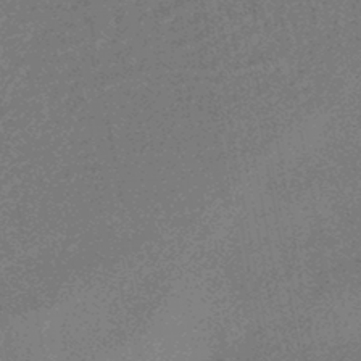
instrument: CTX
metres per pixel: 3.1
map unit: HNhu
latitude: -45.7289
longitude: 99.7666
